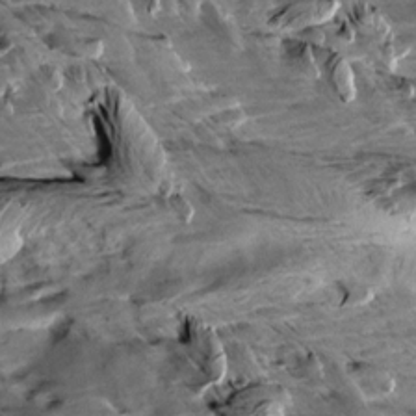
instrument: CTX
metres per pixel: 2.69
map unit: Aa
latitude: 11.0081
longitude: -142.6491
